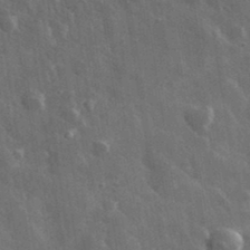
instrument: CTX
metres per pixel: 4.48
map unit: lHvf
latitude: 35.8205
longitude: -90.0444
